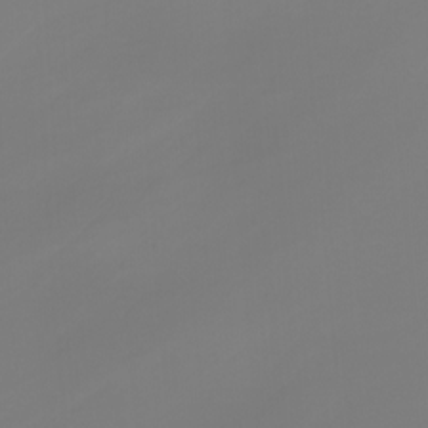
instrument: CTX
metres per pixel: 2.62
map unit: Nhu
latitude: -7.4454
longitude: -83.4804
